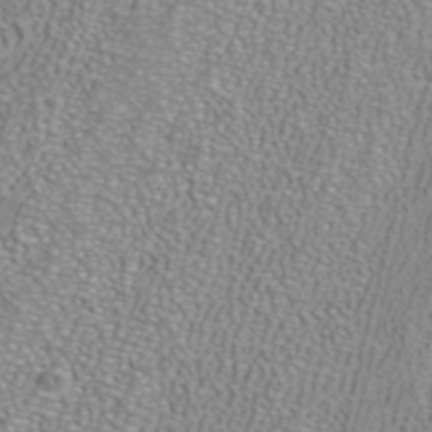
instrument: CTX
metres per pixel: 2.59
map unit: ANa
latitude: 39.8772
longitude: 24.1606
